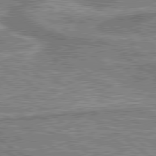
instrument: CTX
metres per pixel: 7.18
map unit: lApd
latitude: 79.8584
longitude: 175.9367
